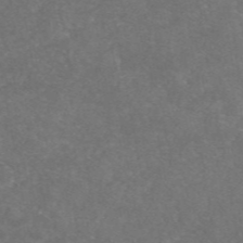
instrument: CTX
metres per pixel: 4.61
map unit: eAb
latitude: 46.8002
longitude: 115.5777
